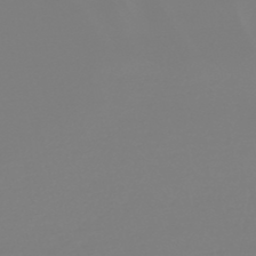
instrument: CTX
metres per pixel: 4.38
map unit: HNb
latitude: -46.1417
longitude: 56.1606
